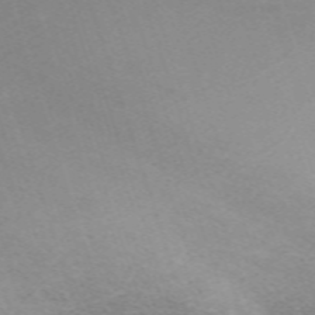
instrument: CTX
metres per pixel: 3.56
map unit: eHh
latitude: -63.0486
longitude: 50.4251
